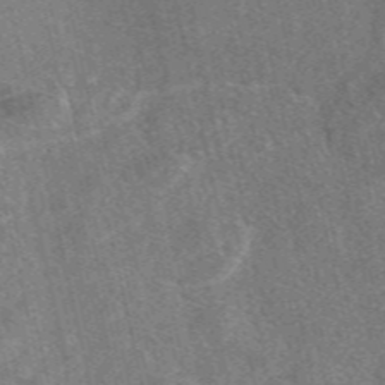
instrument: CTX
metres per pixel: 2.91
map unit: eAb
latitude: 47.4238
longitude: 119.0675
